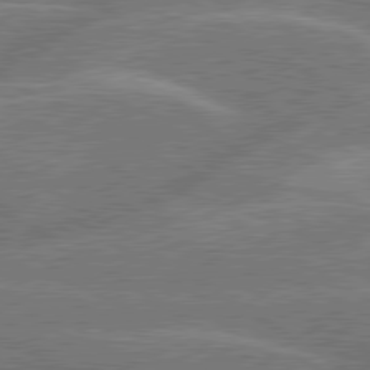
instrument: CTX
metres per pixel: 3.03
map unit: lApd
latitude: 79.8206
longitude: -145.8016
